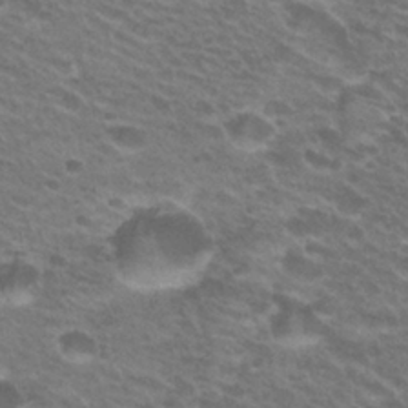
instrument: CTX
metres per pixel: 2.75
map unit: Hto
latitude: 26.6113
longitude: -29.6883
